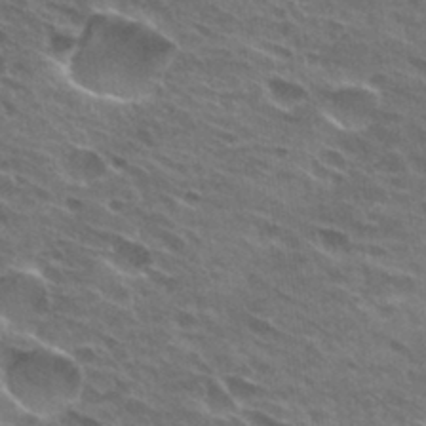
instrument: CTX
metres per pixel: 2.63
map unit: Hto
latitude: 30.6680
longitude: -44.8947
